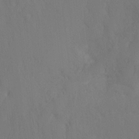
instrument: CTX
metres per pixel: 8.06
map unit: Ht
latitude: -15.3321
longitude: -42.3278
